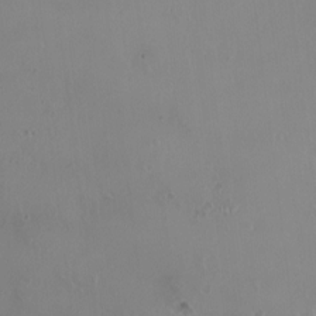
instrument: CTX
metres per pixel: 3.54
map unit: HNhu
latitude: 2.3467
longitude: 6.9541
